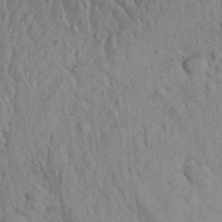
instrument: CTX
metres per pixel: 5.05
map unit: Aa
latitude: 30.3845
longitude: -138.7624
